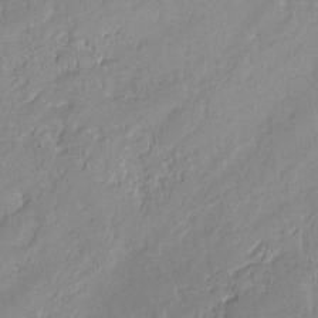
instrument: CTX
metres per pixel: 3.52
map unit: lAvf
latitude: -0.8030
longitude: -106.8947
